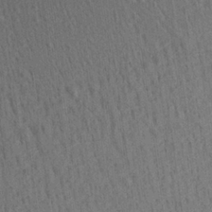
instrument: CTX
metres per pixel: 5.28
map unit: Aa
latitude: 22.0633
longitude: -139.0836
